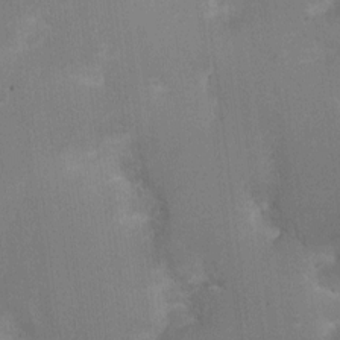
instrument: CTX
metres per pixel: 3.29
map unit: Ht
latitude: -0.6141
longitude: -17.4426
